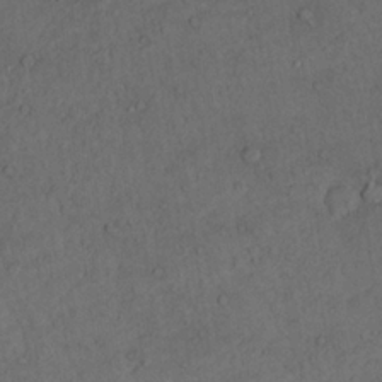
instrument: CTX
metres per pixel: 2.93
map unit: Nhu
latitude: 22.1011
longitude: -71.1025
